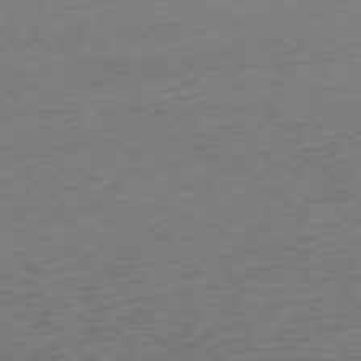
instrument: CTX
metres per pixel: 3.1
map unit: Ap
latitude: -77.6533
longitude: -78.5924
